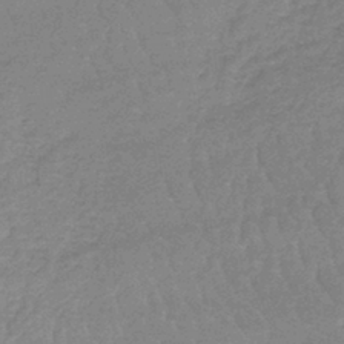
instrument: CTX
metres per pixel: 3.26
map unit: lHb
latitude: -41.0108
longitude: 66.2361
